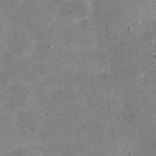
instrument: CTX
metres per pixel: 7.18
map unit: eHh
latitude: 21.6127
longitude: -66.3089
